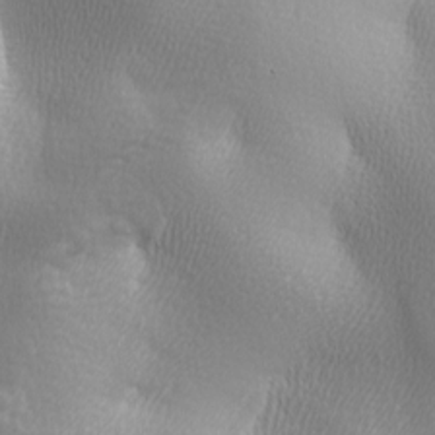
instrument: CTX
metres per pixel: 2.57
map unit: lAa
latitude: -5.5588
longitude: -122.1011
